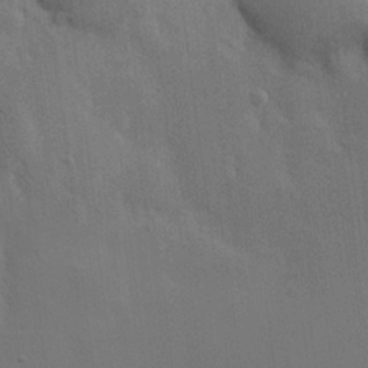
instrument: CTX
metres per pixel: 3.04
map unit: Hve
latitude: 19.8016
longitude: 150.8408
